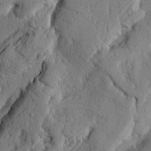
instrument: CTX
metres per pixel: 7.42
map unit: Nhu
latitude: 21.4805
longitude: -76.0255
